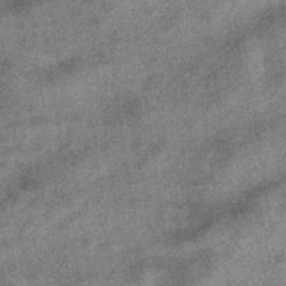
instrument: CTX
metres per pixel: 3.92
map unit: HNhu
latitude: -40.1228
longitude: 96.1228
